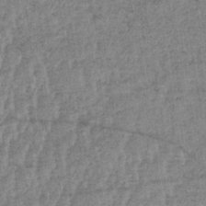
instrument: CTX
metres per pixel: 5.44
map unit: lHb
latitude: -34.0094
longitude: 70.6708
